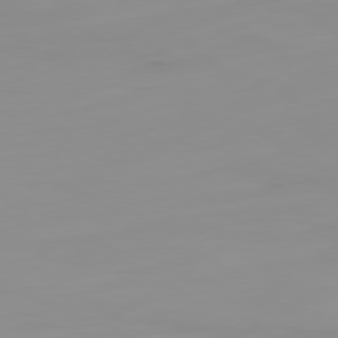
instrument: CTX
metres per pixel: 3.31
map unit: Ap
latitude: -79.3509
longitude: -94.5357
